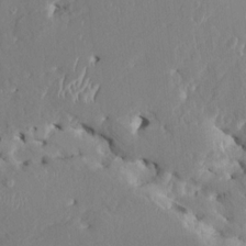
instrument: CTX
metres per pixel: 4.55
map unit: HNhu
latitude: 4.8002
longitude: -5.4426
